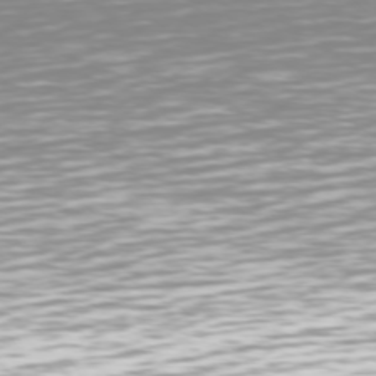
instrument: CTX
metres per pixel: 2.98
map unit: Hpe
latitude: 72.9325
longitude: -122.9514
